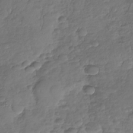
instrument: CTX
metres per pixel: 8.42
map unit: Nhu
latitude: -30.5762
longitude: -61.5938
